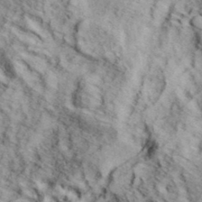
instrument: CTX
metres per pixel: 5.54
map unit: eHh
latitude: 37.2915
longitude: -80.2711
